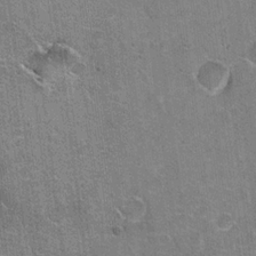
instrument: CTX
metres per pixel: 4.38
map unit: Hto
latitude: 19.8205
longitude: -49.0458
